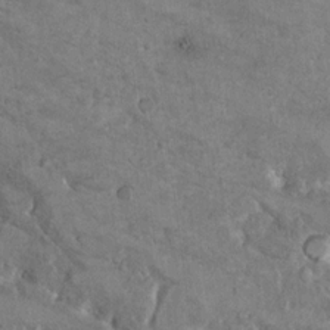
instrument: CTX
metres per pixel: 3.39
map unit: Hto
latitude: 9.7261
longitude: -36.1200
